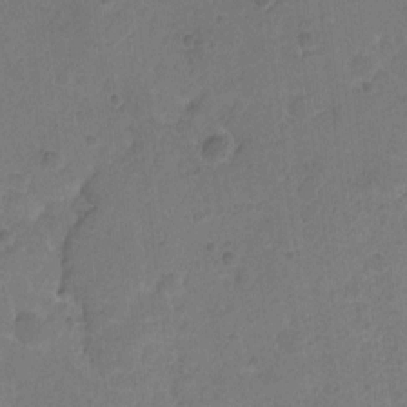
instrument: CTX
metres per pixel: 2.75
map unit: Hto
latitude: 6.3845
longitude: -62.9136
